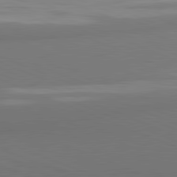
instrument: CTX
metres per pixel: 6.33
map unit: lApd
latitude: 81.9150
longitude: 176.8408
